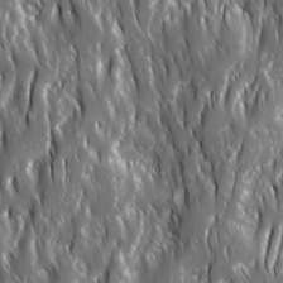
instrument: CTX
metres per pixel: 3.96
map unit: Ave
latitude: 15.4238
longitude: -133.4615
